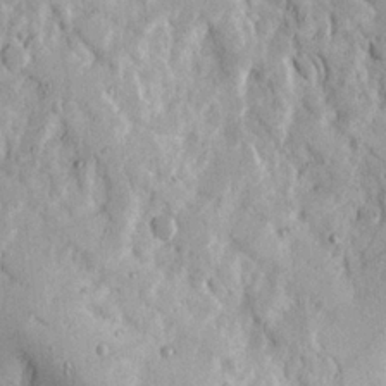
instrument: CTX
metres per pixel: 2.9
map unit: Ave
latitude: 22.8758
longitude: -132.3845
